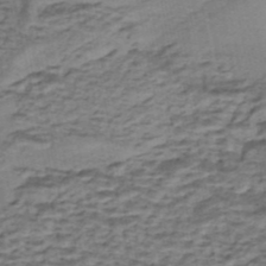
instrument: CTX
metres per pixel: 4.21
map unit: eHh
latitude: -43.1998
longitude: 119.8800
